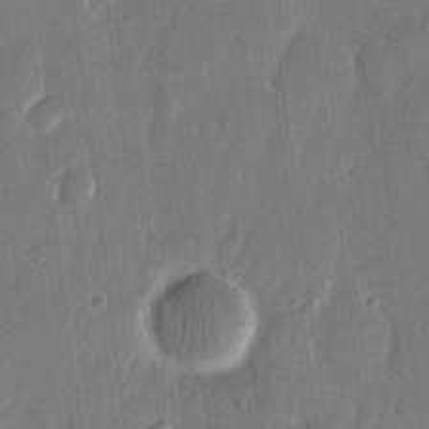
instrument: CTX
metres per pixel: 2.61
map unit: eHh
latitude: 13.9528
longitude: -71.2159
